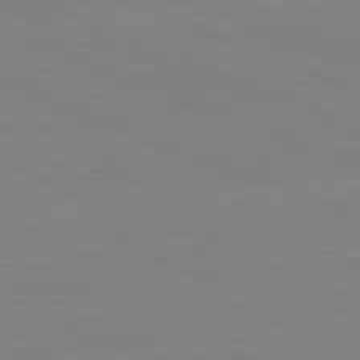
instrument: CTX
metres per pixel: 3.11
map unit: lApd
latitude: 81.9150
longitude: -157.6693
